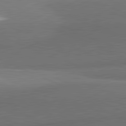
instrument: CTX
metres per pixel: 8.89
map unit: lApd
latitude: 81.8016
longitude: 152.9730
